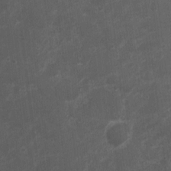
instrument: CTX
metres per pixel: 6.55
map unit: Nhu
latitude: 3.3292
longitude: -16.7057
